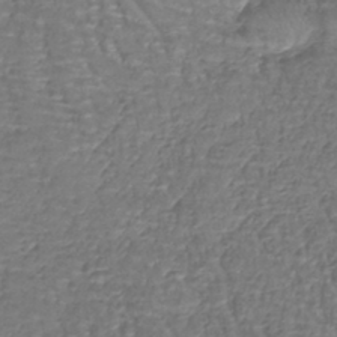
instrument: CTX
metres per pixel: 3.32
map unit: lHb
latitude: -42.1038
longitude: 64.8786
